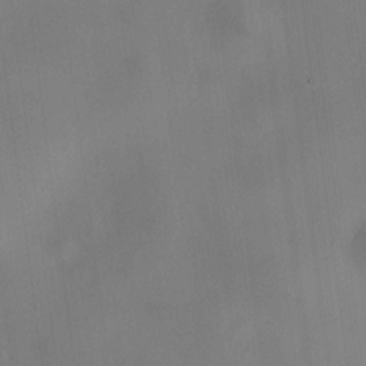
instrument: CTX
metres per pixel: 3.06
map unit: HNhu
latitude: 9.2348
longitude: 10.2173
